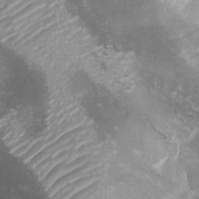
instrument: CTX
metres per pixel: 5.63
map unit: lHvf
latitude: -14.4440
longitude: -99.7449
